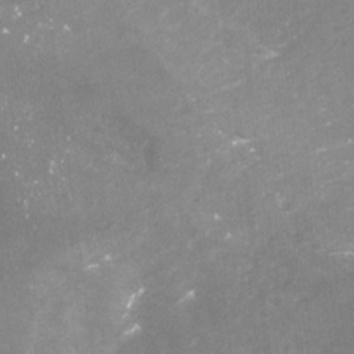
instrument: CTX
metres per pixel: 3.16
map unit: Nhu
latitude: -22.1795
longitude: -56.9324
